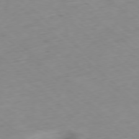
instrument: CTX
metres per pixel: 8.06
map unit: Ap
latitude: -78.2928
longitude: -60.3278
